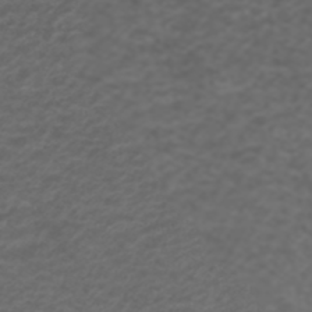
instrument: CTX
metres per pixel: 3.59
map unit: ANa
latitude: 38.9703
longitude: 24.2550
